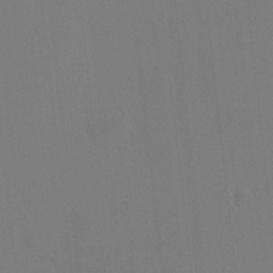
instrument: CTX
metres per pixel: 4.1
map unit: HNhu
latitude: 7.7072
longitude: 4.0094
